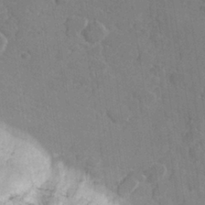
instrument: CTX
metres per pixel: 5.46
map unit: lHvf
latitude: 27.4615
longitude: 143.6721
